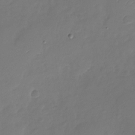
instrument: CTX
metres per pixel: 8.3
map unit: Nhu
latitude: -28.7274
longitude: -60.1578
